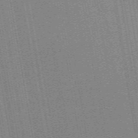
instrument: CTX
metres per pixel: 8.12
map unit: ANa
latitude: 51.5371
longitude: -71.0080
